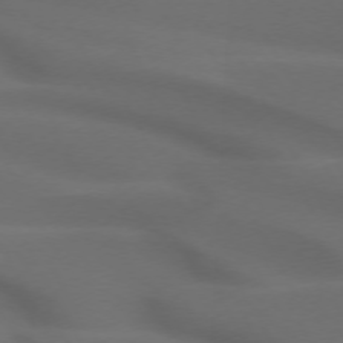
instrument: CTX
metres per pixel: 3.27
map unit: lApd
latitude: 71.9906
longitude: -51.1781
